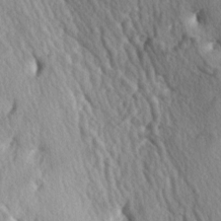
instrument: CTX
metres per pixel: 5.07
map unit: lAa
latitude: -5.4076
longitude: -124.4790
